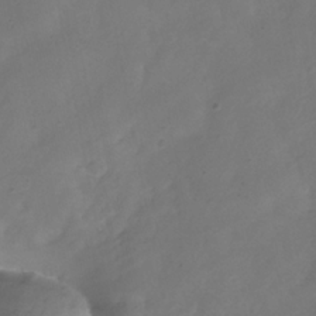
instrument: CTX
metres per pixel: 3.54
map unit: Hve
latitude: -32.3873
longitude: 94.2739
